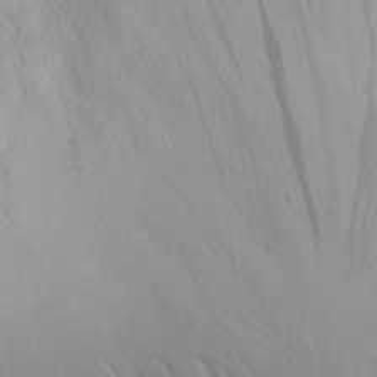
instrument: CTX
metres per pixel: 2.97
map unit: eHh
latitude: 18.6679
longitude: -71.8961
